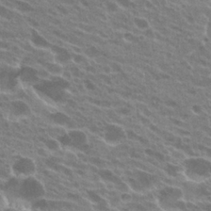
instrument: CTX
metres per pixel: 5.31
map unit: Hto
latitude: 23.8772
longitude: -38.3089
